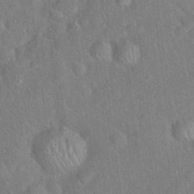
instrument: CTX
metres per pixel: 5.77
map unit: Hto
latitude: 19.0080
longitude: -53.0270
